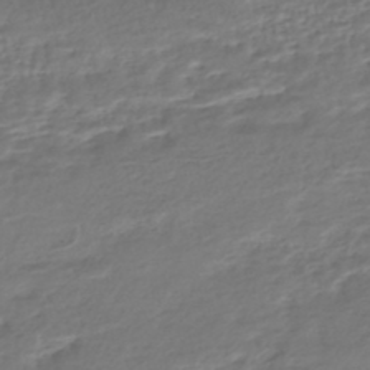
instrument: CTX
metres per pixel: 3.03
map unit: HNhu
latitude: -45.9178
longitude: 103.0109
